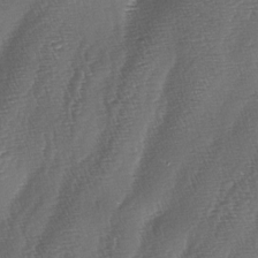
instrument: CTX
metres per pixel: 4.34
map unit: lAa
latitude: -5.0864
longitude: -129.0836
